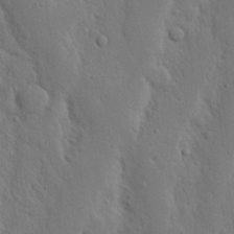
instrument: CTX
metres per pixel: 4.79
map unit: Nhu
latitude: 19.4804
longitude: -75.3482
